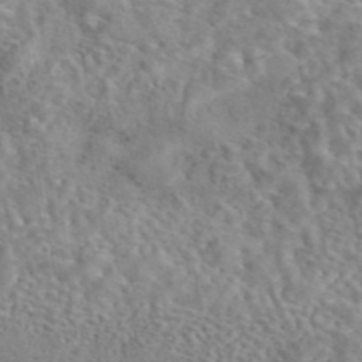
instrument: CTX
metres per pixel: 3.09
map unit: eAb
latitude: 43.2537
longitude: 108.8030
